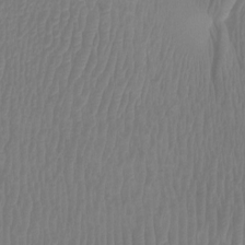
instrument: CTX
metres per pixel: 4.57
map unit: Htu
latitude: 3.0458
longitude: -20.3468
